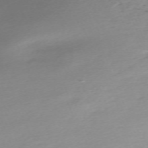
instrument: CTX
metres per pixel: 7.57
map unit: Nhu
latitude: -67.3132
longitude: 39.5966
